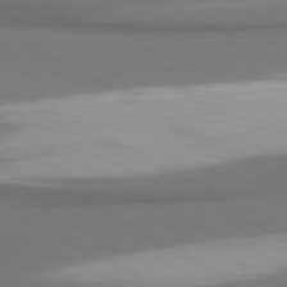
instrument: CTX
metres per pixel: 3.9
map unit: lApd
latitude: 80.8191
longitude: 176.8219
